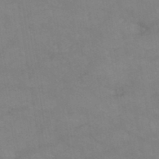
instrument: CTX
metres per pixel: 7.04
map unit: HNb
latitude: -45.5588
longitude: -37.2159
